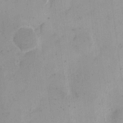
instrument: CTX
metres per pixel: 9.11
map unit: eHh
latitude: 11.3860
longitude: -68.3845
